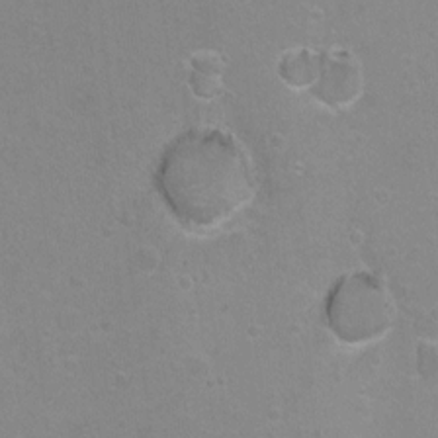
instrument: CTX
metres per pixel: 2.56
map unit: Hto
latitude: -6.3495
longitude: -35.8772
